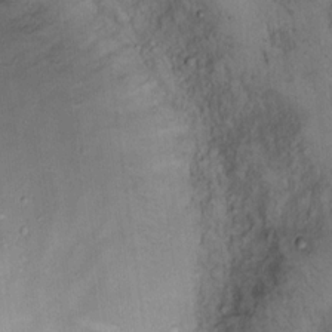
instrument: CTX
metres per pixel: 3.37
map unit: eHh
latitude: 15.4238
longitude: -64.0633
